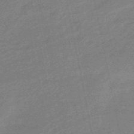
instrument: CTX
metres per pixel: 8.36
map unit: lHb
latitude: -48.6330
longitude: 82.2550
